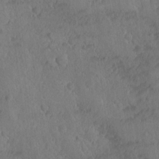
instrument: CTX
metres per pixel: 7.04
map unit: Ave
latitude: -10.3684
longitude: -120.1578
